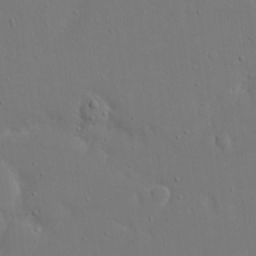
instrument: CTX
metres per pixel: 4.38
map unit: eHh
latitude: 15.6883
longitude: -71.5371
